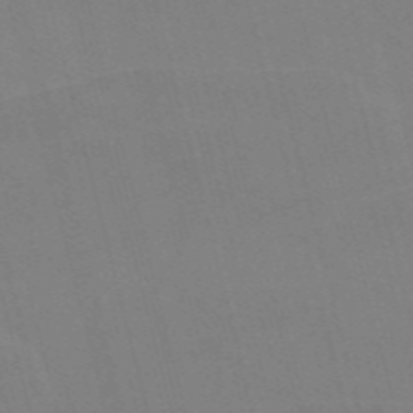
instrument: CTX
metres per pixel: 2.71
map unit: Nve
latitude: -57.8989
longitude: 61.6911
